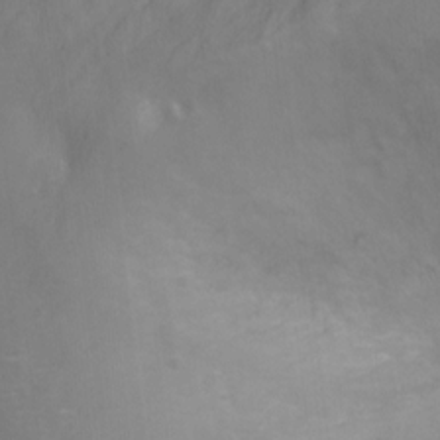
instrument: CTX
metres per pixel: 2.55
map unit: Ht
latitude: -1.3132
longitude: -33.7072
